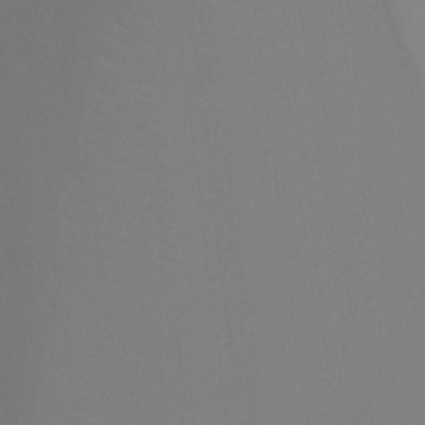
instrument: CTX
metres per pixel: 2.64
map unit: Ht
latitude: -9.3698
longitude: -33.7072
